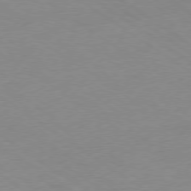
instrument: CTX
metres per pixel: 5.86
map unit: Ap
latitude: -78.3495
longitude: -59.1970
